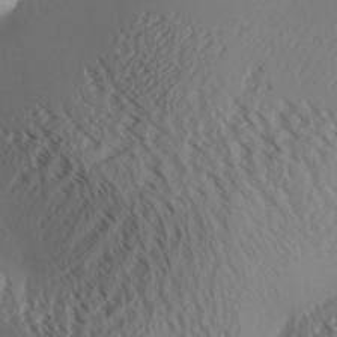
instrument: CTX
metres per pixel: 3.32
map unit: Aa
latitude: 31.3860
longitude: -141.6504
